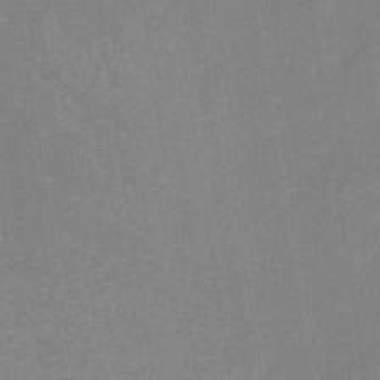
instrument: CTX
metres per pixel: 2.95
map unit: lHb
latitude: -36.2550
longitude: 72.1606
